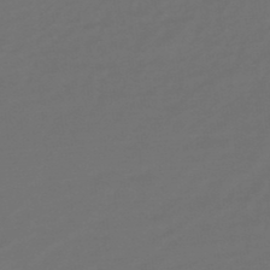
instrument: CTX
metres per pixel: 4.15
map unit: lHb
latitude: -47.5399
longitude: 65.7289
